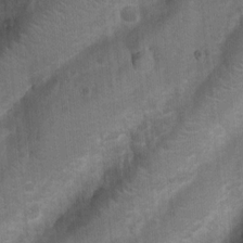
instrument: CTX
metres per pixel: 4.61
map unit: Nhu
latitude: 6.6113
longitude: -23.1592
